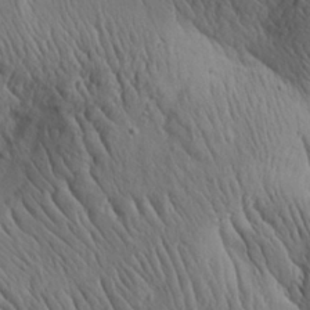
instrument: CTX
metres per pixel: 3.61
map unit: Aa
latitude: 26.4412
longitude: -141.5371
